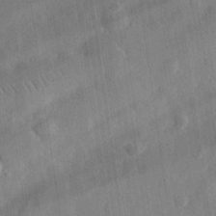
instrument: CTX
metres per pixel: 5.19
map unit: eHh
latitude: 30.9325
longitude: -77.9717
